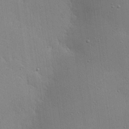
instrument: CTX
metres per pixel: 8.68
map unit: eHh
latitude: 25.1592
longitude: -90.2523
